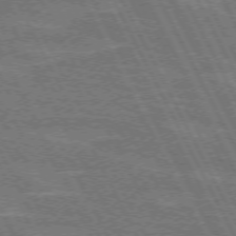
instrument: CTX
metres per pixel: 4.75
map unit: lApd
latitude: 71.7827
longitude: -54.5546
